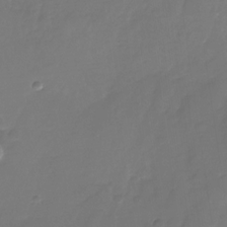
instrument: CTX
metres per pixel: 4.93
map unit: Nhu
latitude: -26.7841
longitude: -70.9702
